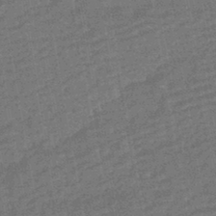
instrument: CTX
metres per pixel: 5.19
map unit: HNhu
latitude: -43.8989
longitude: 99.3132
